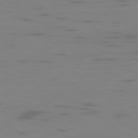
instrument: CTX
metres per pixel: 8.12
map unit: Ap
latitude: -79.1809
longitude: -71.9906
